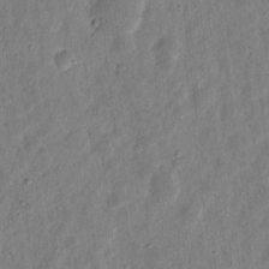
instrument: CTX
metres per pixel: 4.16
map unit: eHh
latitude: 10.1578
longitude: -73.4049
